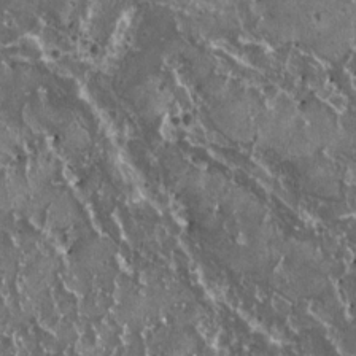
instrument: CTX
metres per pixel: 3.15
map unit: HNhu
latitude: 2.9891
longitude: 5.8611
